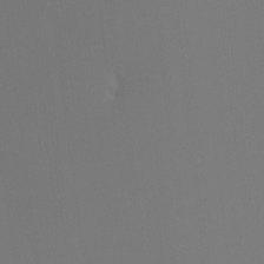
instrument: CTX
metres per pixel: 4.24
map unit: Ht
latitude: -7.6155
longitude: -30.8947
